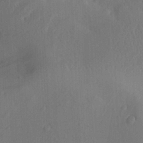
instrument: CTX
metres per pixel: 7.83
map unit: Aa
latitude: 29.7449
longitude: -133.0081
